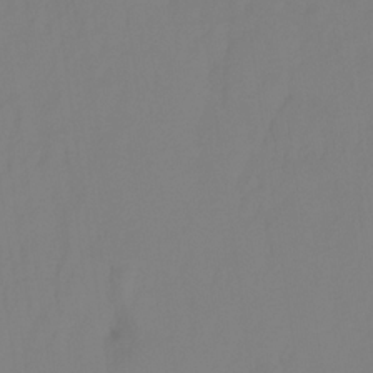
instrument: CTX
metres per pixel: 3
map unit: HNhu
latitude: -27.8989
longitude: 74.2740
